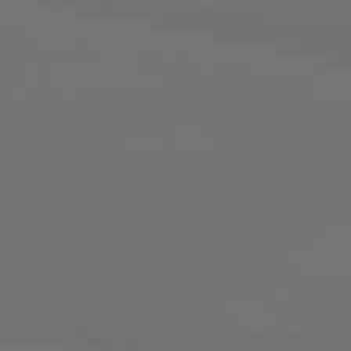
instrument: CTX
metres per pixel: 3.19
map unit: lApd
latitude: 79.9906
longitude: 176.9920
